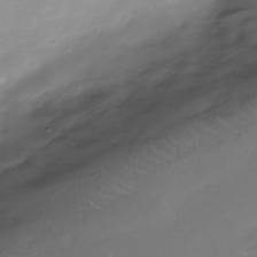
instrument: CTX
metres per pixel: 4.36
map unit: Nhe
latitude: -32.3307
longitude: -88.3468
